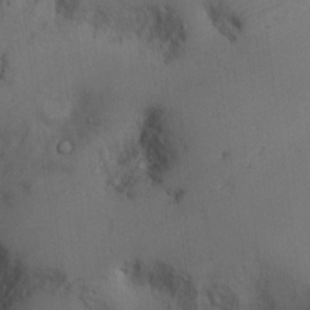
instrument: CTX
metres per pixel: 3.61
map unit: Nhu
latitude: 12.2145
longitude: -27.0836
